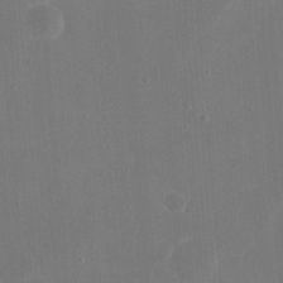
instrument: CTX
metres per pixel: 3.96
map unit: eHh
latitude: 19.8583
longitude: -67.8772
